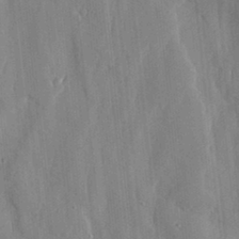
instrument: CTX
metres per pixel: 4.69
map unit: lHvf
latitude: 17.9150
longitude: -113.2915
